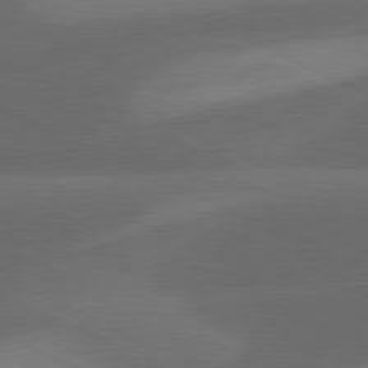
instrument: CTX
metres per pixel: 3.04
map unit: lApd
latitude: 81.3482
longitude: 126.3306
